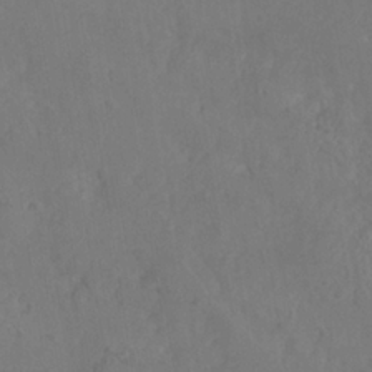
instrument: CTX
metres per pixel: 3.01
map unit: Nhe
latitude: -37.2565
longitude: 139.3888
